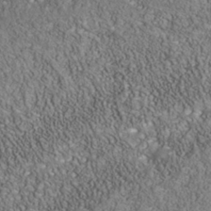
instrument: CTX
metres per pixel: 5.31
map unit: Nhu
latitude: -40.0472
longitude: -84.3656
